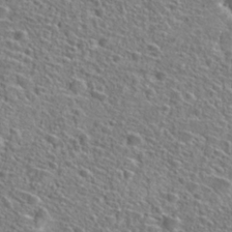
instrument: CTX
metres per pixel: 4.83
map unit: Hto
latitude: 25.6127
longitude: -46.4979
